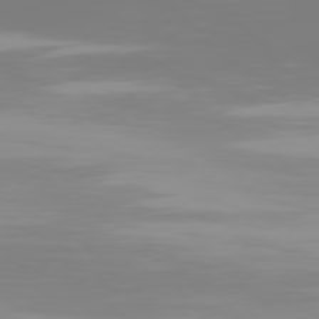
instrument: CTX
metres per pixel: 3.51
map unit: Hpe
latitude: 77.1592
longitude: -136.3656
